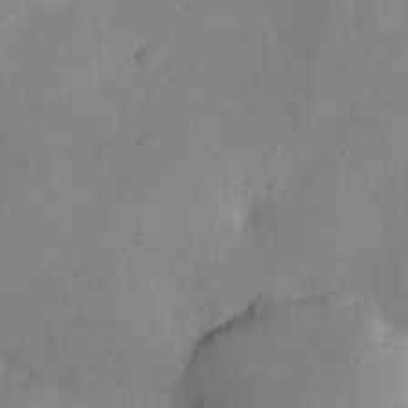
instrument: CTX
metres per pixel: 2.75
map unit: Nve
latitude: -24.8219
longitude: 107.4644
